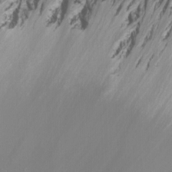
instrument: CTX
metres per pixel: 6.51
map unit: Nhu
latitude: -10.0472
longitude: -69.5182
